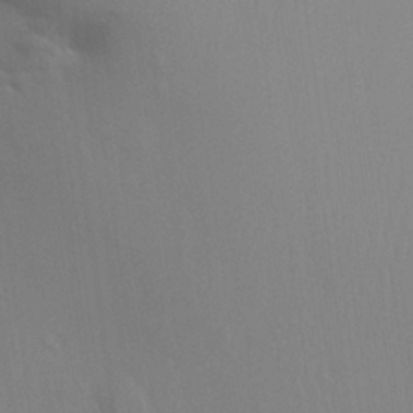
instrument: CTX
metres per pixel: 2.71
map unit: Aa
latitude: 29.6694
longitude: -136.8002
